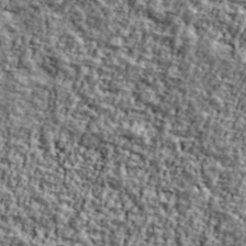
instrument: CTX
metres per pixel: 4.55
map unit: Ave
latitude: 42.0444
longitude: -111.2348
